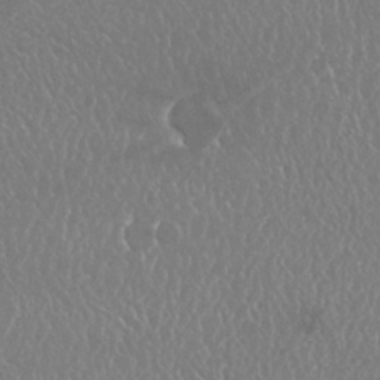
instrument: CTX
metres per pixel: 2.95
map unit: Nhu
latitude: 25.2725
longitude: -60.4601
